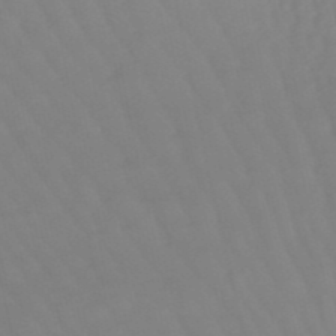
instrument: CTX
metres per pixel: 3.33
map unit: lHb
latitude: -49.3321
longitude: 76.3306
